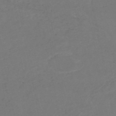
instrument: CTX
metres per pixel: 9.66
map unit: HNb
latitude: -52.9352
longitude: -51.8016
